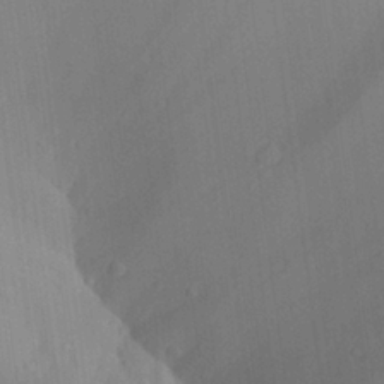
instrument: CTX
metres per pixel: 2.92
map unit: Aa
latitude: 24.8757
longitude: -136.1956
